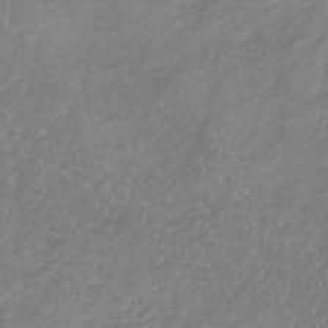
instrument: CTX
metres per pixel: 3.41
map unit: lHb
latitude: -38.4818
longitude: 72.8975
